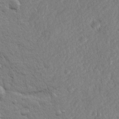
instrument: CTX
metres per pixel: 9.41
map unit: lHvf
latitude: 24.2144
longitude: 143.8989
